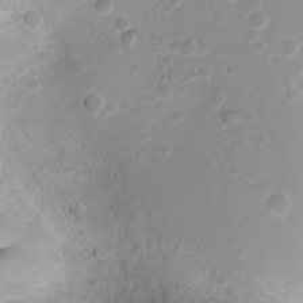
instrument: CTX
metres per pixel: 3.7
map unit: Ht
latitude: -1.9556
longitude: -29.4237
